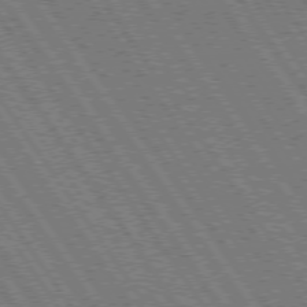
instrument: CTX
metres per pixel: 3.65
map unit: Hpe
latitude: 73.7639
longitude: -141.8772
